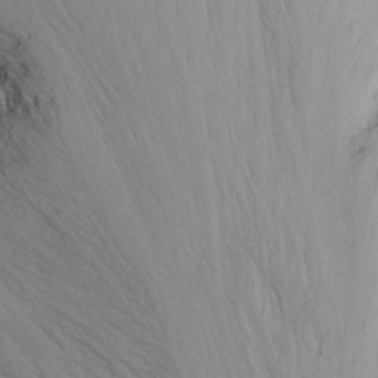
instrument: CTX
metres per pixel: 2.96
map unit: Nhu
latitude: -6.9163
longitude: -65.5560
